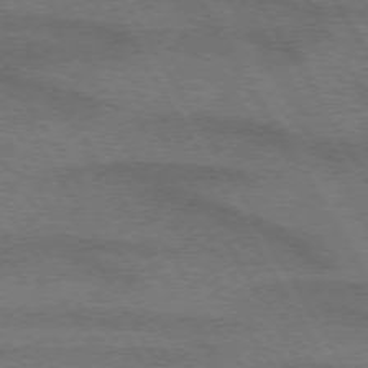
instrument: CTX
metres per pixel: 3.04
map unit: lApd
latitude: 72.9136
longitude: -56.9324
